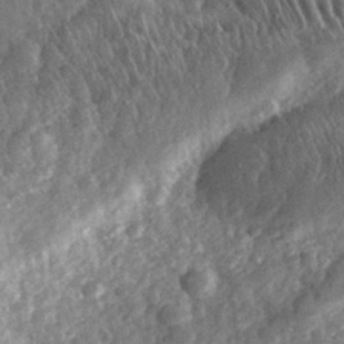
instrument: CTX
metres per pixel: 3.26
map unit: eHh
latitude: 31.4238
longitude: -69.7639
